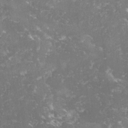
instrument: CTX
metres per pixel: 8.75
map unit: lHvf
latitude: -14.9542
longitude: -98.9702
